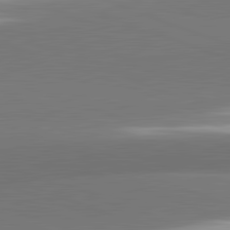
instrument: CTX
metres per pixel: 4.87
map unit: lApd
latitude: 82.2522
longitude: 149.5966
